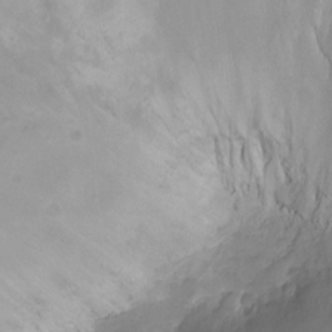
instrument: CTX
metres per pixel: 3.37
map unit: Ht
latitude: -1.5211
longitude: -18.4790
